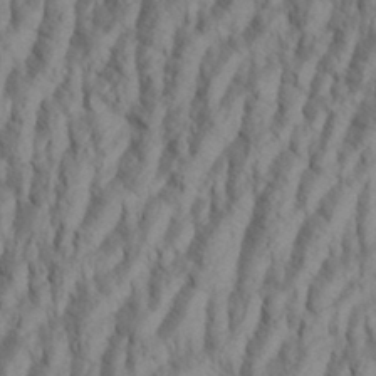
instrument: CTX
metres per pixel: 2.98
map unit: Aa
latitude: 34.2711
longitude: -137.4616
